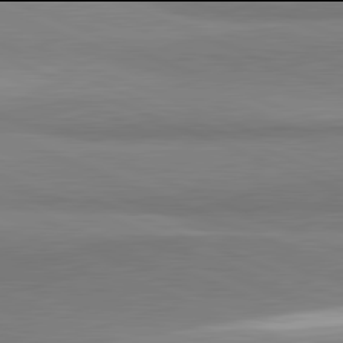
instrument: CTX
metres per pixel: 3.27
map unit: lApd
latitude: 81.9906
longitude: 160.9353
